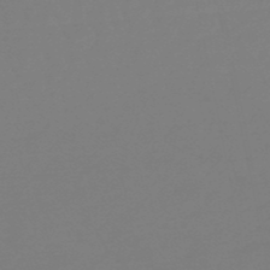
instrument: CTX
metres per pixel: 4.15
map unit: eHb
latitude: -49.1431
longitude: 85.8233
